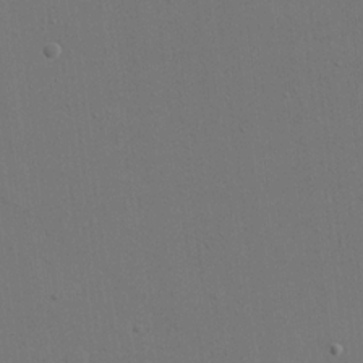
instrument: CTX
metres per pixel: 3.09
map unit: eHh
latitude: 18.9513
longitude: -69.2159
